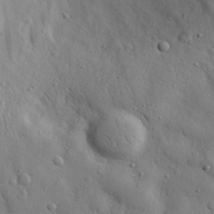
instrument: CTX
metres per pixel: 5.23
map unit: eHh
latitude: 28.3656
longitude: -78.3279
